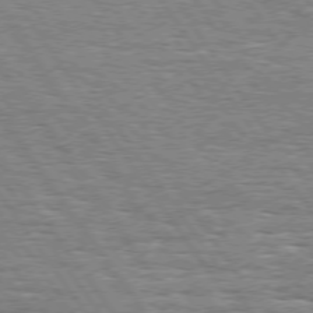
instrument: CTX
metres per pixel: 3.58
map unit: Hpe
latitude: 74.2900
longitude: -137.8961
